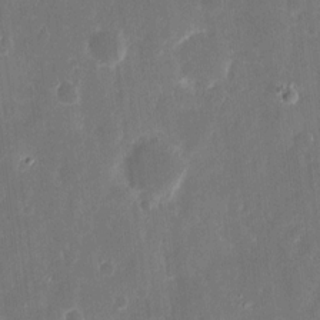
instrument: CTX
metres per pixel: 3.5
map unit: eHh
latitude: 12.2334
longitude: -72.8380
